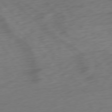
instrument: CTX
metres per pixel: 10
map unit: Ap
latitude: -77.0297
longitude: -78.7813
